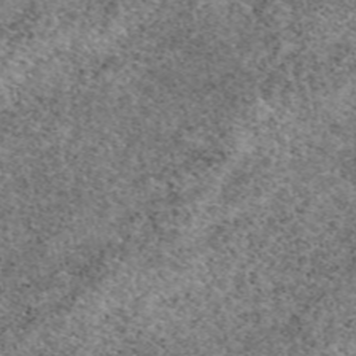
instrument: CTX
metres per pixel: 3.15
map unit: eAb
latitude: 49.6316
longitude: 108.7652
